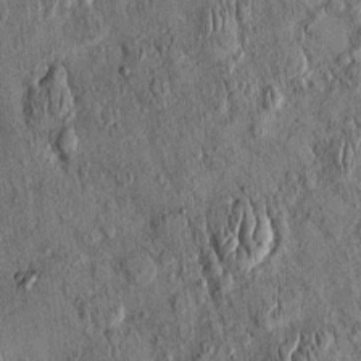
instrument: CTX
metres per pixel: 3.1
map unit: eHh
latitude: 0.1577
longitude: 15.1620
